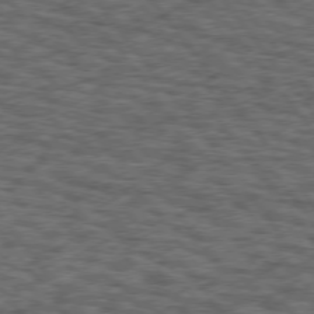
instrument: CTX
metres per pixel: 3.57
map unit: Hpe
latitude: 75.3671
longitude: -134.5357
